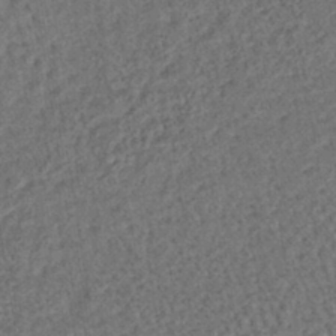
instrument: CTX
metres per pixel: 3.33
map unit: lHb
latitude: -39.4266
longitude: 62.4062
